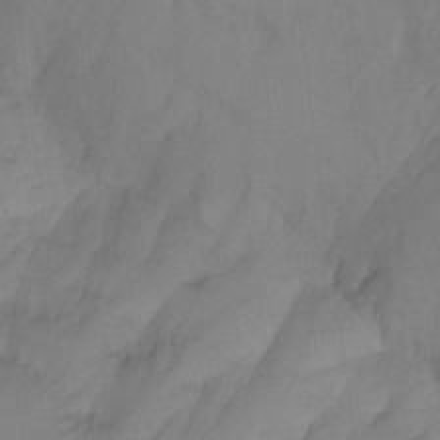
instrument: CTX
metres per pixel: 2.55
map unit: Ht
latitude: -14.9731
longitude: -56.4223
